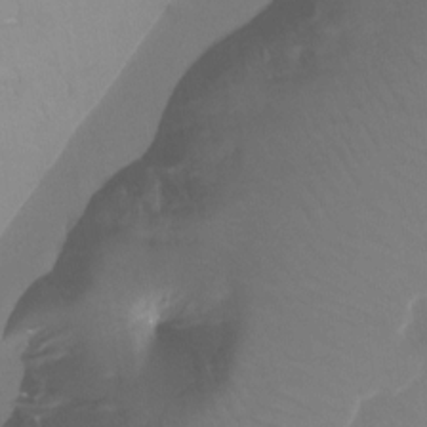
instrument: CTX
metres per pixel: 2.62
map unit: Htu
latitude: -12.7463
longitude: -45.8205
